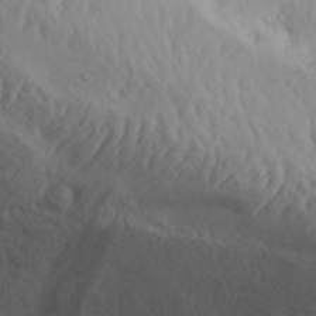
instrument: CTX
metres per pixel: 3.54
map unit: Aa
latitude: 30.6491
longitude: -136.0444
